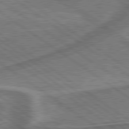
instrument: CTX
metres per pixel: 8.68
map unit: lApd
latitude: 79.6316
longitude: 173.6533
